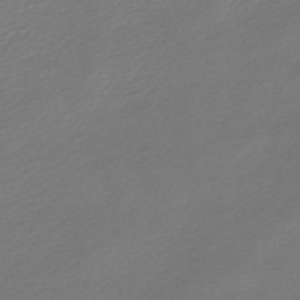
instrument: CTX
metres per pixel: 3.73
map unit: lHb
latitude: -46.9164
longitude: 60.1606
